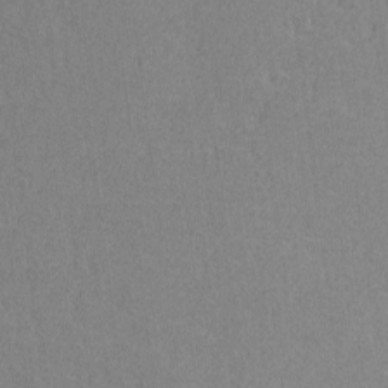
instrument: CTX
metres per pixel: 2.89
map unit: lAvf
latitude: -8.6329
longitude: -113.2348
